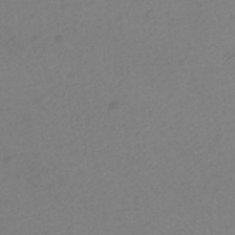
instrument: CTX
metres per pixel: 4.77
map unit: ANa
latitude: -38.5574
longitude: 94.8597
